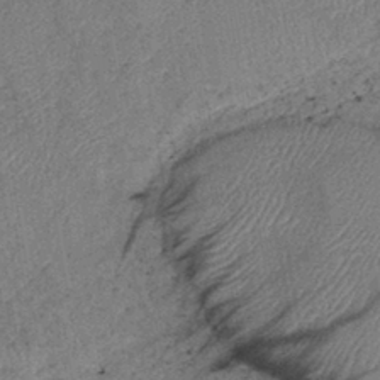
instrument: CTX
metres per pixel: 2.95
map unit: eHb
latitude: -39.8800
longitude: 77.7856
